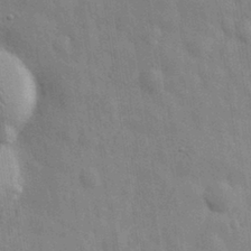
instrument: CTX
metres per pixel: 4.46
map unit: eHh
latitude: 29.6694
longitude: -75.0836
